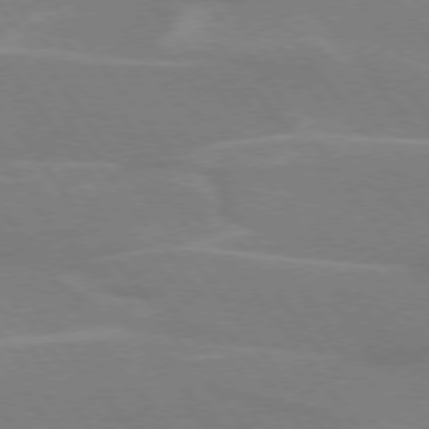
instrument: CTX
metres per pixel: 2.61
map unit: lApd
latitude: 74.9514
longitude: -67.2537
